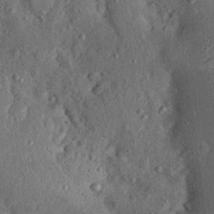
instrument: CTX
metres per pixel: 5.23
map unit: Nhu
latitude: 22.2145
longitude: -71.2159
